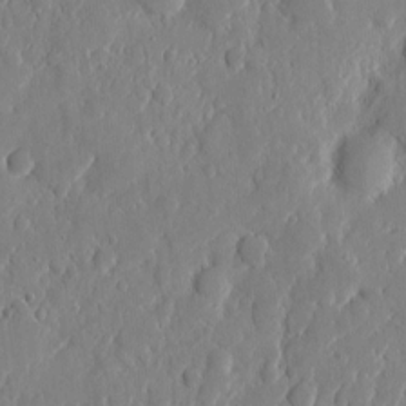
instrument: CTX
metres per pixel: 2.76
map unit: eHh
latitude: 6.5924
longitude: -72.6491
